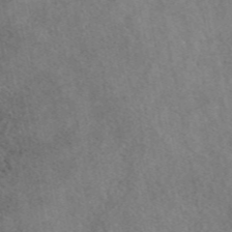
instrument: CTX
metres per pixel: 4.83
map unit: eAb
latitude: 47.0270
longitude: 127.9178
